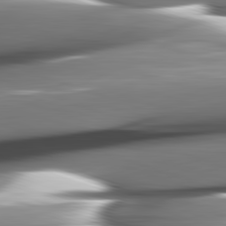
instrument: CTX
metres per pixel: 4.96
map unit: lApd
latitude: 82.5167
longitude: -144.1955
